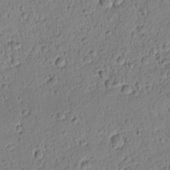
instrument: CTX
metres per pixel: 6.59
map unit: lAvf
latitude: 8.5357
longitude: 165.0109
